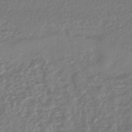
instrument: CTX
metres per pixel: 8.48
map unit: HNhu
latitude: -45.7856
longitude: 99.2565
